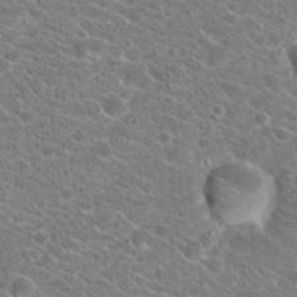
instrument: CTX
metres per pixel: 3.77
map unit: Hto
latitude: 20.4790
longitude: -38.8191
